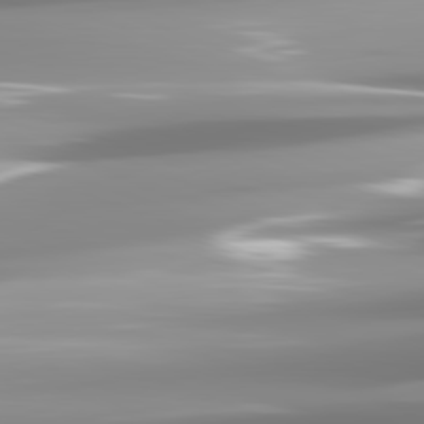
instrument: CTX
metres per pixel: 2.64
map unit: lApd
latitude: 82.2333
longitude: -139.4804
